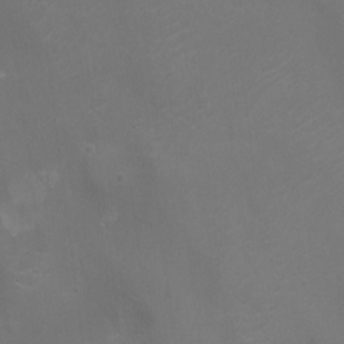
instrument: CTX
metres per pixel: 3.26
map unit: Nhu
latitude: -10.3306
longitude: -20.4790
